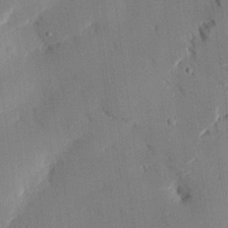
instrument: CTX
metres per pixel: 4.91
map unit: eHh
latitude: 27.4993
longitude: -79.5938
